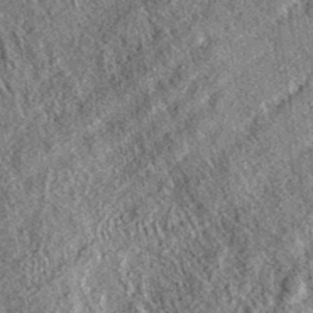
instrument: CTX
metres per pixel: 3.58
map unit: eAb
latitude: 36.9325
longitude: 109.4076
